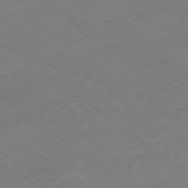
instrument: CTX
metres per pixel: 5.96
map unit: Ap
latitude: -79.0675
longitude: -57.3103
